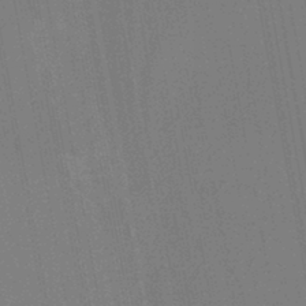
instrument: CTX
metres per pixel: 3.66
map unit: HNb
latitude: -42.2172
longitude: 51.8044
